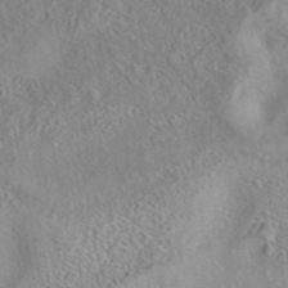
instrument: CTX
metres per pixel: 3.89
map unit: eAb
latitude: 40.8946
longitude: 105.3320
